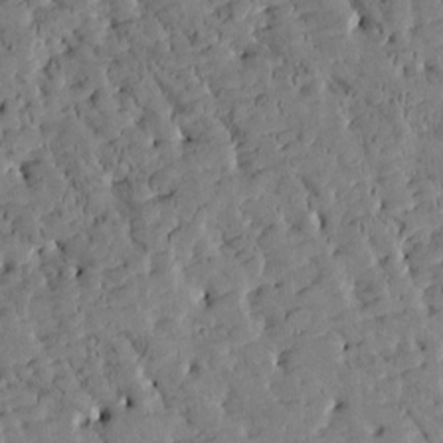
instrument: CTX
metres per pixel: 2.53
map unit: Htu
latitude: -3.0675
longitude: 175.4265
